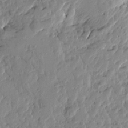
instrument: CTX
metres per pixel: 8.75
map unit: Htu
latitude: -0.9164
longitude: -178.4790
